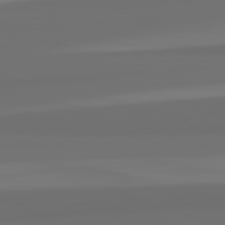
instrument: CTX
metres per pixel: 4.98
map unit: lApd
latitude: 82.5356
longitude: 161.5210
